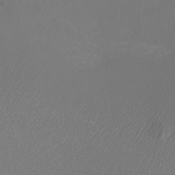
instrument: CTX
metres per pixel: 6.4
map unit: eHh
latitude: -7.3509
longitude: -75.4804
